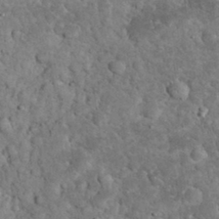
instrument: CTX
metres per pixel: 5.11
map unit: eHh
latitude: 33.3482
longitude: -65.4615
